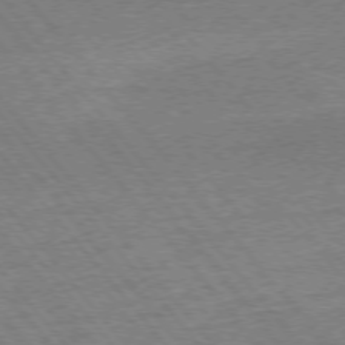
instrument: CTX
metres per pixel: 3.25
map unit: Ap
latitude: -76.4818
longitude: -96.3089
